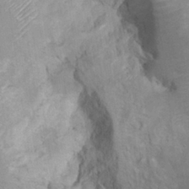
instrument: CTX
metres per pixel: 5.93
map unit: Hto
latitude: 7.3293
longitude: -34.3278
